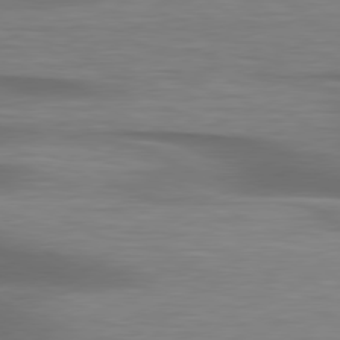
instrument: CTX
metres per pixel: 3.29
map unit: lApd
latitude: 79.4994
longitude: -87.8394
